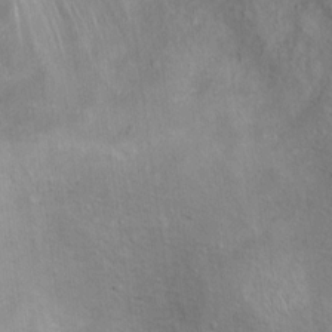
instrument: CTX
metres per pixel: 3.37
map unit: Ht
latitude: 11.4238
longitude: -39.5749
